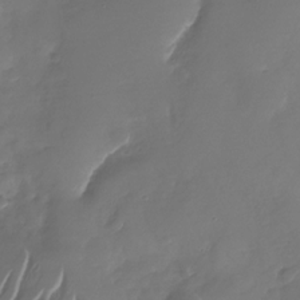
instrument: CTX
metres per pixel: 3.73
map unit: Nhu
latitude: -28.0661
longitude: -68.0822
